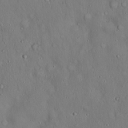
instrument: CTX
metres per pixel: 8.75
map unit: Hto
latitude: 18.1389
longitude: -60.3089
